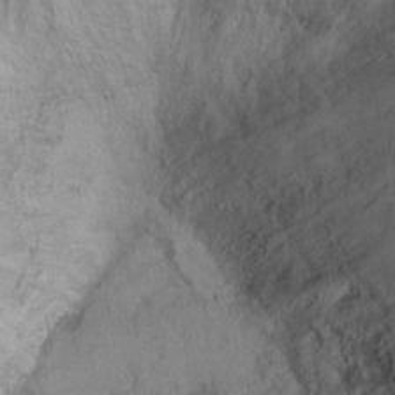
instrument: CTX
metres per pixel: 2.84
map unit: Ht
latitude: 0.7813
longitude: -37.0270
